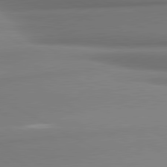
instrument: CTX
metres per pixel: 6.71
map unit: lApd
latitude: 81.0269
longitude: 178.3495
